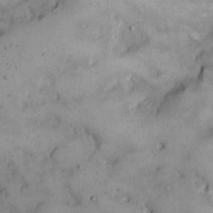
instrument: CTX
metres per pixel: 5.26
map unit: eHh
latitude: 12.1011
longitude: -62.2523
